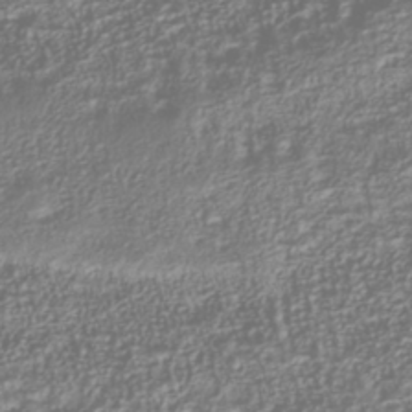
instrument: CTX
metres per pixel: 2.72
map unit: Nhu
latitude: -40.0283
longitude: -84.7057
